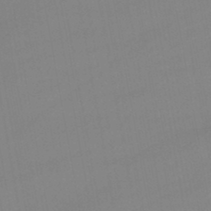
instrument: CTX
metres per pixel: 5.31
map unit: lHb
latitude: -45.6155
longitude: 75.2376
